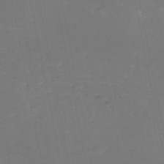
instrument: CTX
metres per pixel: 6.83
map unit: HNb
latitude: -50.1417
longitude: -53.3860
